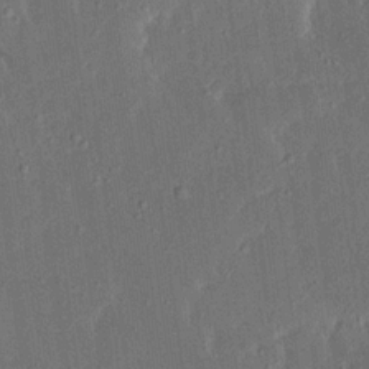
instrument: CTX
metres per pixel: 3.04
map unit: Ave
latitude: 16.1011
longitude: -139.1592
